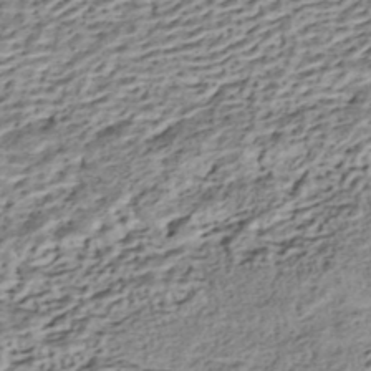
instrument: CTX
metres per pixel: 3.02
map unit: HNhu
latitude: -42.9163
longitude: 105.8044
